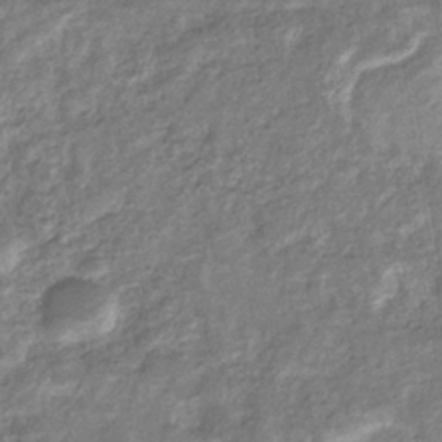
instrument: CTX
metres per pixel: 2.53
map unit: eHb
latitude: -35.9556
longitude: 76.5763
